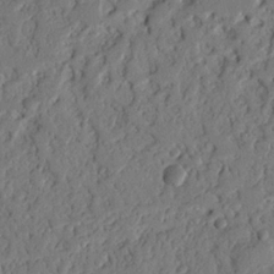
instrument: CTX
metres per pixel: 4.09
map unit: Nhu
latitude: 19.6882
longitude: -77.8016
